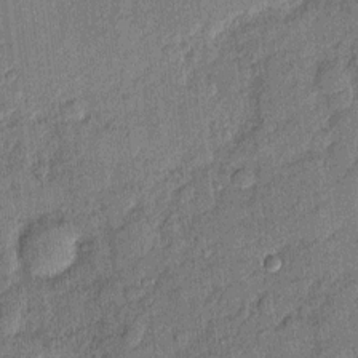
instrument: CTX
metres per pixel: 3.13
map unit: eHh
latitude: 4.0255
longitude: -74.3656
